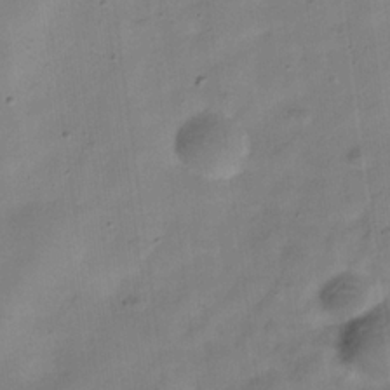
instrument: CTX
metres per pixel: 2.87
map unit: Hve
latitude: -32.6519
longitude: 92.8975
